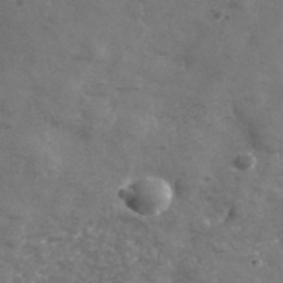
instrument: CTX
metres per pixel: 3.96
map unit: lHvf
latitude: 36.3090
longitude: -90.6113
